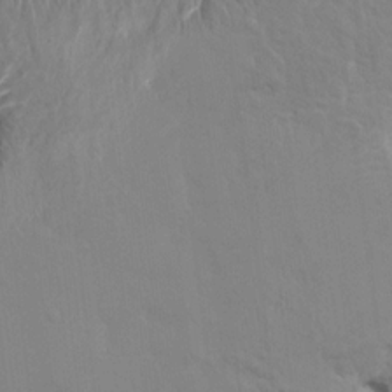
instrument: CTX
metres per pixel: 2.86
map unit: HNhu
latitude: 6.4790
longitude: -4.2522
